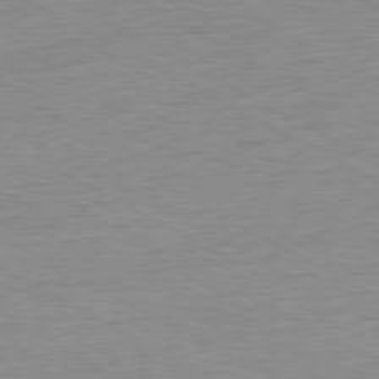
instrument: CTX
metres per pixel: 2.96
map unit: Ap
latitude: -80.6519
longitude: -86.6112
